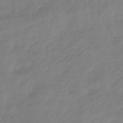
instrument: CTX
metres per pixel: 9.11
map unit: lHb
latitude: -41.5399
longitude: 81.2376
